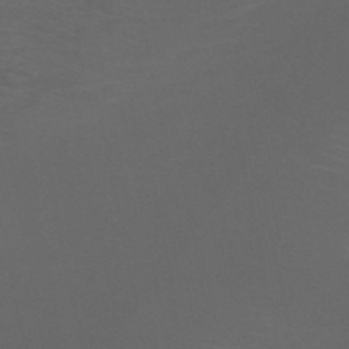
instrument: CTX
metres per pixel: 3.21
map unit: HNb
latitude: -50.9353
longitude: -42.1200
